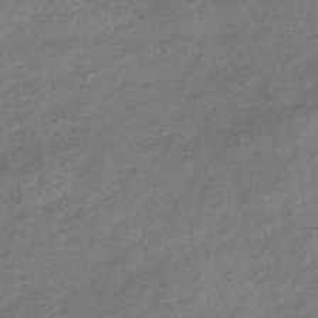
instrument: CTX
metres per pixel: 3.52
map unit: lHb
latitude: -35.3699
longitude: 68.9730
